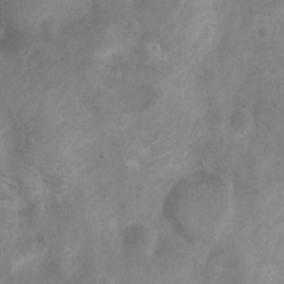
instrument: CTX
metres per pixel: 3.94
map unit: Ht
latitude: 3.4426
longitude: -27.7639
